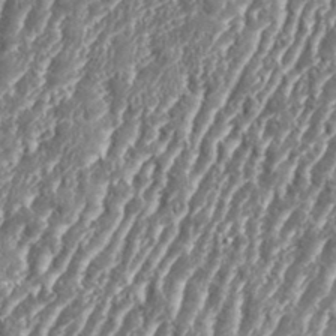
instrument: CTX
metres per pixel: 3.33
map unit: eHh
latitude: 34.9135
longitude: -137.8017
